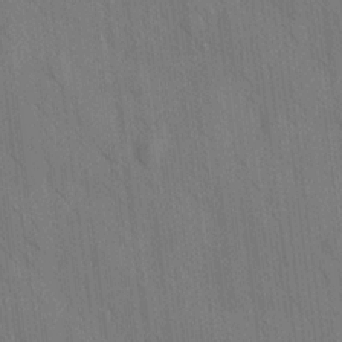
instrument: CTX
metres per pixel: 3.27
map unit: HNhu
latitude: 12.5168
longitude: 10.1039
